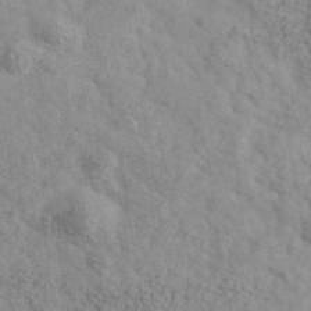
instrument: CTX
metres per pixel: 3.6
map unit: Ave
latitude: 39.9906
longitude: -110.6491
